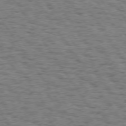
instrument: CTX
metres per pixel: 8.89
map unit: Hpe
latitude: 74.1767
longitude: -134.0822
